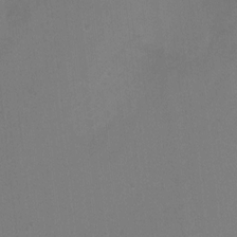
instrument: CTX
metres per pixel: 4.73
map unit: Ht
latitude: 1.4615
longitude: -33.7828
